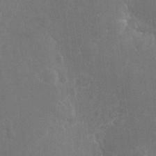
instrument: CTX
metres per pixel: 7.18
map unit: eHh
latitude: 9.4615
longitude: -71.5182
